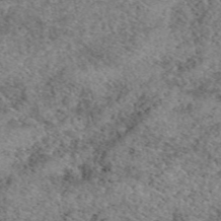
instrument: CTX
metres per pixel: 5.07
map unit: eAb
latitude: 49.8961
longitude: 110.1983
